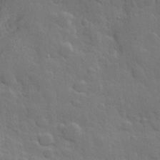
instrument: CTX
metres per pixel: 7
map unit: Hve
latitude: 24.7813
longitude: 150.2362
